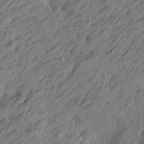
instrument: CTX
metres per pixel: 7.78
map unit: Htu
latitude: -5.6344
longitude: -178.9703
